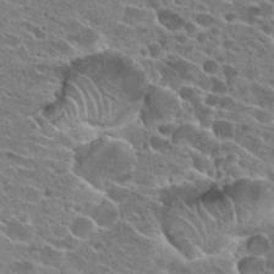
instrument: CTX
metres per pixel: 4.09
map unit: Hto
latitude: 23.9528
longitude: -42.5735
